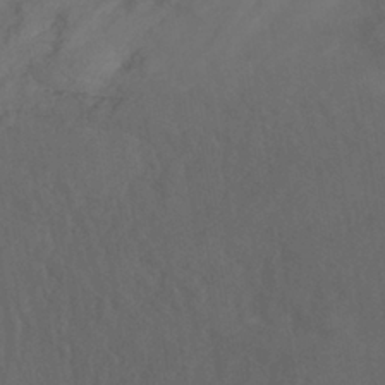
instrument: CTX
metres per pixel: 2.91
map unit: ANa
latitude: -38.4629
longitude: 95.5777
